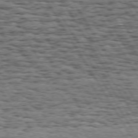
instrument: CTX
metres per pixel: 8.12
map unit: Hpe
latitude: 72.3846
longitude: -122.5168
